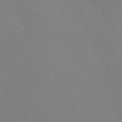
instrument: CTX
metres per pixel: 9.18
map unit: eHh
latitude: -3.6154
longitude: 19.5588
